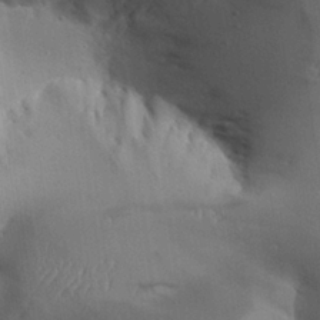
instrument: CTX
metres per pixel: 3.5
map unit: Aa
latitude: 27.2537
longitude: -129.4804
